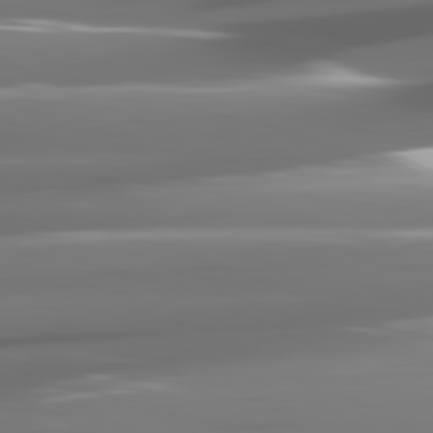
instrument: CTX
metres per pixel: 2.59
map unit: lApd
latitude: 81.0836
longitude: -141.8016
